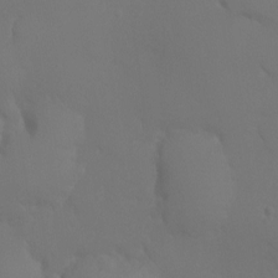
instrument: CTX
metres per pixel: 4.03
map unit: Ht
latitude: -7.8233
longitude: -29.6694
